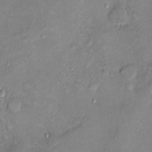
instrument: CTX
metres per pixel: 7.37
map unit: Ht
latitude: -4.2361
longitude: -14.3468
